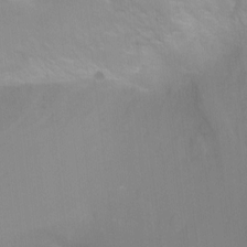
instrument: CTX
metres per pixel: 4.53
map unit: Ht
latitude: -2.4251
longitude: -24.5356
